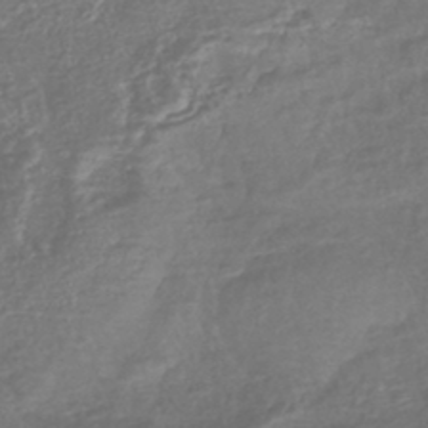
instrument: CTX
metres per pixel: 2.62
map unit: eHb
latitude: -42.8596
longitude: 81.9556
